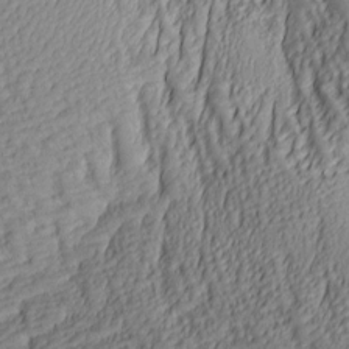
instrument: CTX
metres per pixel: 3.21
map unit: lAa
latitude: 6.4034
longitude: -116.4223
